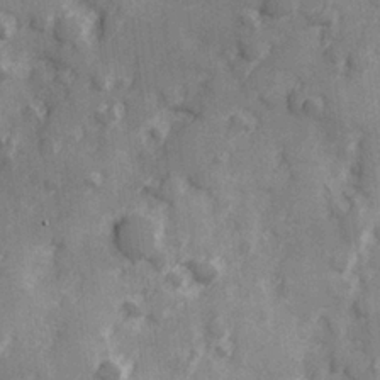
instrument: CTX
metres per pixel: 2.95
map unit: Hve
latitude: 25.6127
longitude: 147.0297
